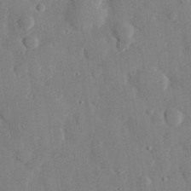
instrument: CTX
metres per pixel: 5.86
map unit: eHh
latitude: 29.2348
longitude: -80.9136
